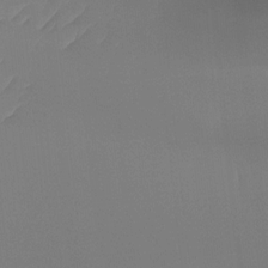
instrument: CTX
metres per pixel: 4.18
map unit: Ht
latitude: -16.0850
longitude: -45.4237
